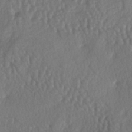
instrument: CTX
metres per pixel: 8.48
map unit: lAa
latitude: -5.7099
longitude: -126.5924
